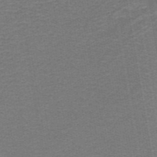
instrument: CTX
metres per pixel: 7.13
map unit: lHb
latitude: -40.8786
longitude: 56.5196
